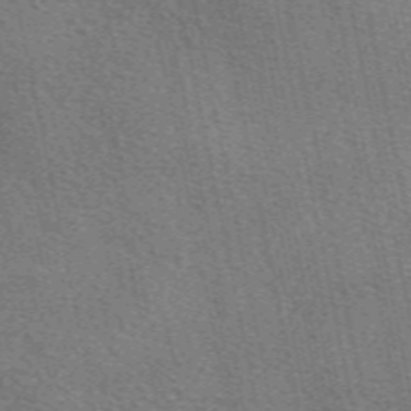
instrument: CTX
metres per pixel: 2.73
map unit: eAb
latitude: 50.2711
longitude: 107.7289
